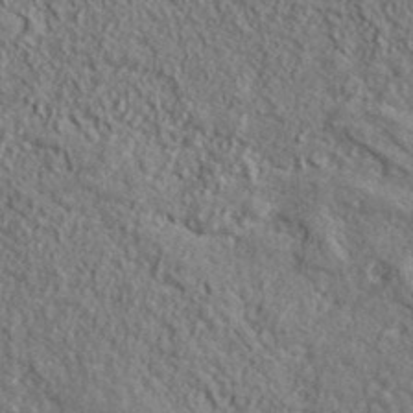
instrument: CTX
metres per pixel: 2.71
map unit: ANa
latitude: 38.9514
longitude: -91.2348
